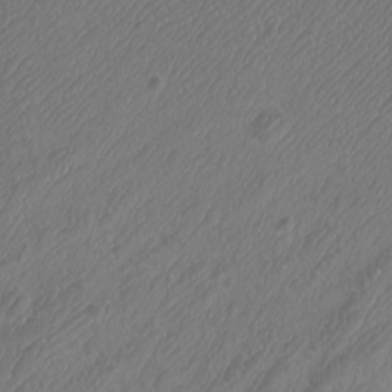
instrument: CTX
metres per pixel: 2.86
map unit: Htu
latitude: -10.8786
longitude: -72.9325
